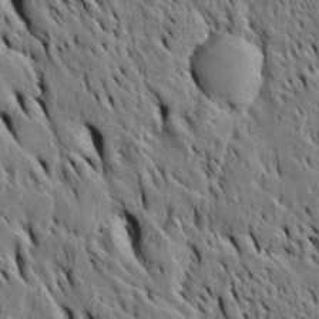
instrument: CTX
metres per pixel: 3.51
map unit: Htu
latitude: -3.9178
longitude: 151.7288
